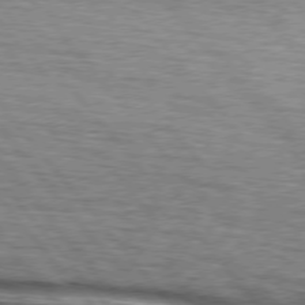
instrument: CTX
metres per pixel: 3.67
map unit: lApd
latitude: 75.7072
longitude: -82.2144
